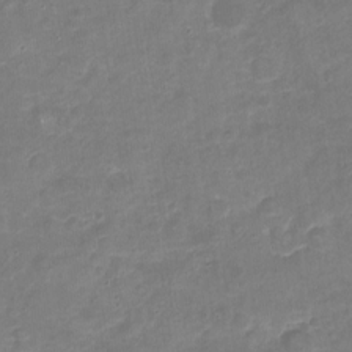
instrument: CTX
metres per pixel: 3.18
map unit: Nhu
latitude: -17.5211
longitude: -56.7813
